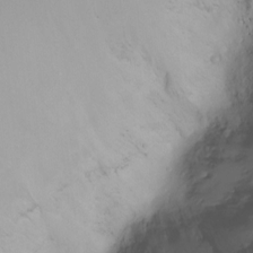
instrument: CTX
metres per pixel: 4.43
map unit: Ht
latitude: -2.4062
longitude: -18.5734
